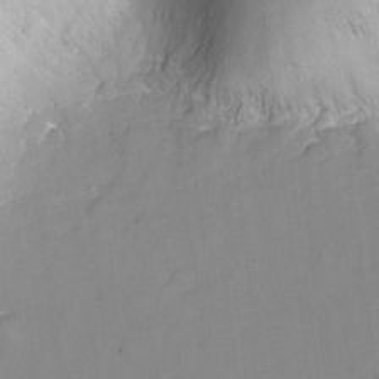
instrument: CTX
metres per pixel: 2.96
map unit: Nhu
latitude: -8.3684
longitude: -86.1200
